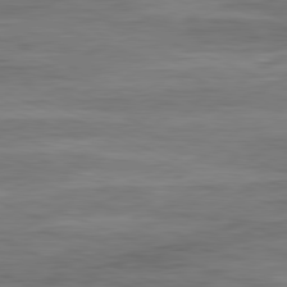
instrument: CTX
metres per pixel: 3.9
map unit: Ap
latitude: -82.0283
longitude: -74.3656
